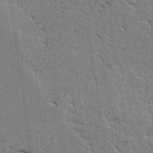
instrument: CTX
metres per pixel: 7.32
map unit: Ave
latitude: 24.2711
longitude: -130.5357
